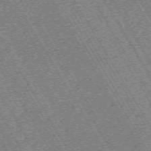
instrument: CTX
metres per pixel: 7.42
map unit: Hpe
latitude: -70.9164
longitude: 11.0109
